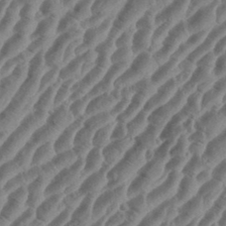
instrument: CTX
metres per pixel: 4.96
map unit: eHh
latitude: 36.3279
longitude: -135.3481
